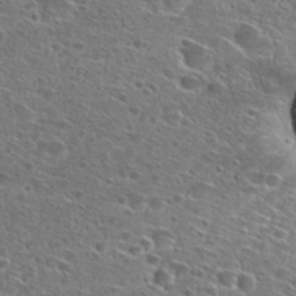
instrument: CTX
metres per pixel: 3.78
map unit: Hto
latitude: 26.9703
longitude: -46.7436
